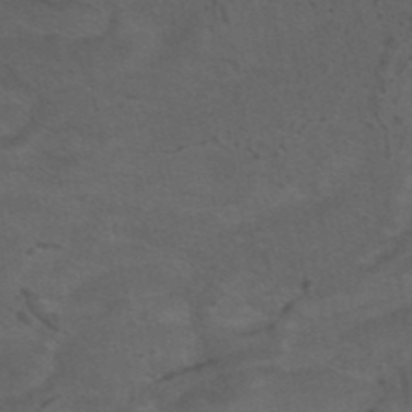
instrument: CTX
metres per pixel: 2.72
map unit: ANa
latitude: 40.0444
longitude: 29.1431
